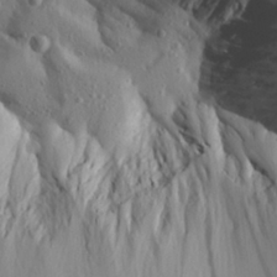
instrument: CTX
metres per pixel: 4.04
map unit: Aa
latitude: 27.8206
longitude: -144.9514
